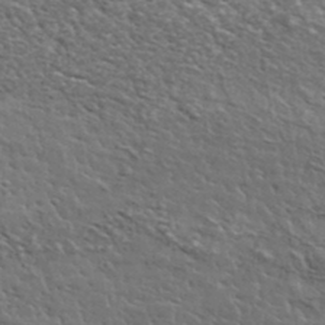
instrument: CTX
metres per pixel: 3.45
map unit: lHvf
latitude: 37.2537
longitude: -88.6869
